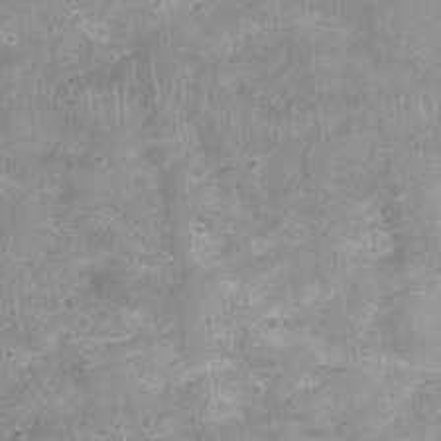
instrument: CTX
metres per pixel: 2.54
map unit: Nhu
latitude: 1.0647
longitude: -17.5560
